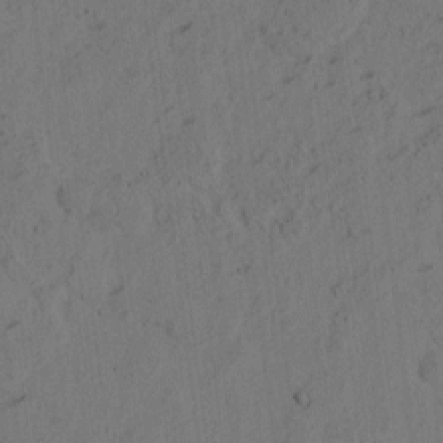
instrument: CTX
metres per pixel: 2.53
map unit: eHh
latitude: 3.0836
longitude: -78.5735
